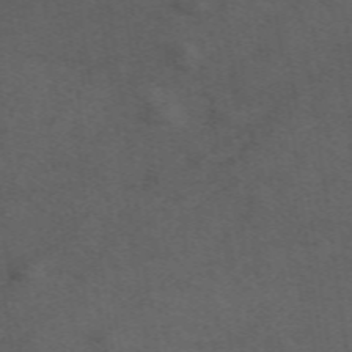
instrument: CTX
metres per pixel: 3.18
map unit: ANa
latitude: 52.0444
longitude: -70.9514
